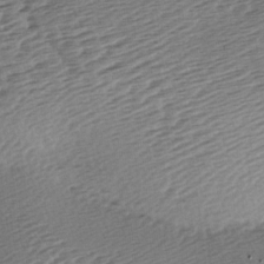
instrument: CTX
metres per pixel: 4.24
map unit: lAa
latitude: -3.1242
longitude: -126.8002
